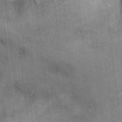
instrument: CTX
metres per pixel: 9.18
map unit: Ht
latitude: -2.5195
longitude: -13.8773
